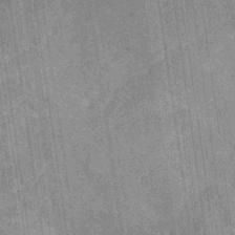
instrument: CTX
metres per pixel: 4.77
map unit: HNb
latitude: -31.4076
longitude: 60.4818
